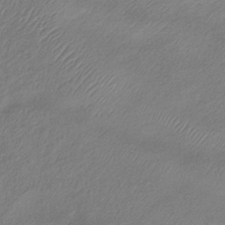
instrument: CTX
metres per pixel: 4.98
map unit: lHb
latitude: -36.2928
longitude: 71.7289
